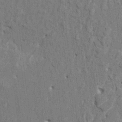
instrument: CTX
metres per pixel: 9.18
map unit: HNhu
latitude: 8.0444
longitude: -5.6316
